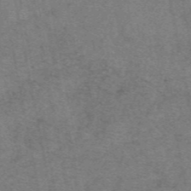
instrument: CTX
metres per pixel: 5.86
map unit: eAb
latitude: 47.6694
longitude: 102.9164
